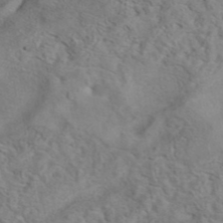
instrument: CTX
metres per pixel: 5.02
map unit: eAb
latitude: 41.6504
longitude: 104.1417
